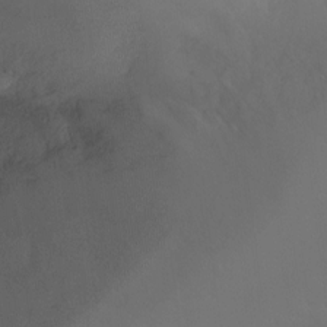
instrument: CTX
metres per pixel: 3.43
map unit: Ht
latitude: -11.0675
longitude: -33.9717
